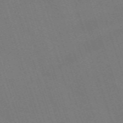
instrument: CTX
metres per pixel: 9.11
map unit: eHh
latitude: -63.7477
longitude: 51.1998
